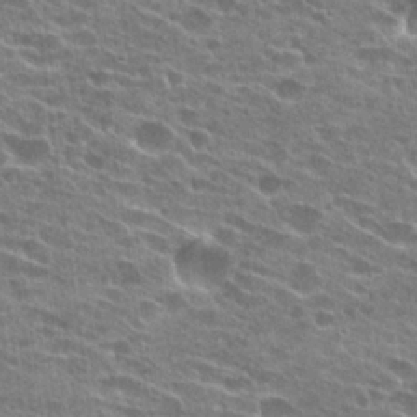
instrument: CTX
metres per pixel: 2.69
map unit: Hto
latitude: 24.5734
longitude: -42.4412
